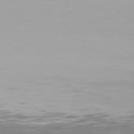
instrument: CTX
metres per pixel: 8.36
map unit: Hpe
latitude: 78.1389
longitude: -135.0269
